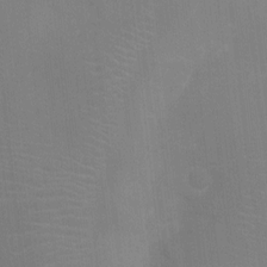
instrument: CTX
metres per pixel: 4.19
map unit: Ht
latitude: -3.5399
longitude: -17.5371
